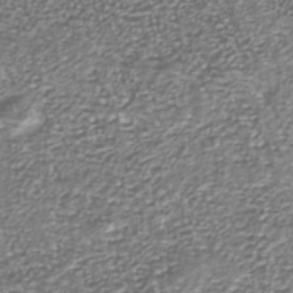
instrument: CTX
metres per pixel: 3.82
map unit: Nhu
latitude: -39.3321
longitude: -81.8583
